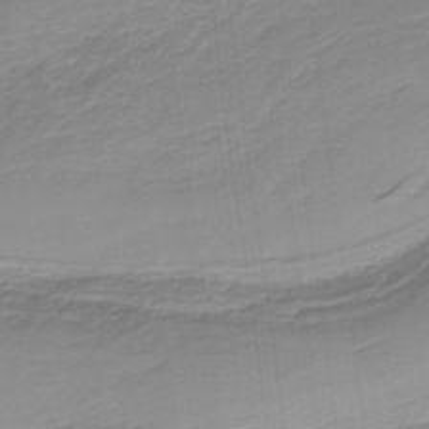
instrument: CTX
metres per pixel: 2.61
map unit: HNb
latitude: -36.6707
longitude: 55.7100
